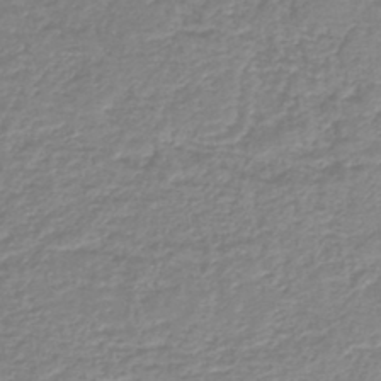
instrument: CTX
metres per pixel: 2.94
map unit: HNb
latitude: -40.9542
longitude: 49.7667
